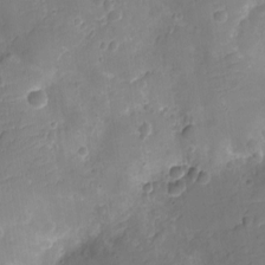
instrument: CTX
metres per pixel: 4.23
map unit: Ht
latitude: -10.1795
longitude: -21.8961
